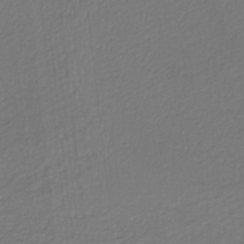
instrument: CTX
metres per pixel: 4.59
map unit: HNb
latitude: -37.6155
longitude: 55.9178
